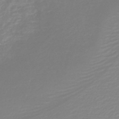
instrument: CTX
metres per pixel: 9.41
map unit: lHb
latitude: -46.5007
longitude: 64.4251
